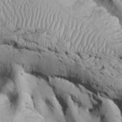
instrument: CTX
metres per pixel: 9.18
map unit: Htu
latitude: -6.4440
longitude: 154.1417
